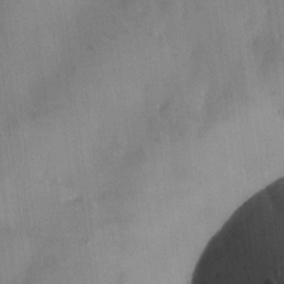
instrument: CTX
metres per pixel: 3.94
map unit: HNhu
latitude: 10.5357
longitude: 9.3887
